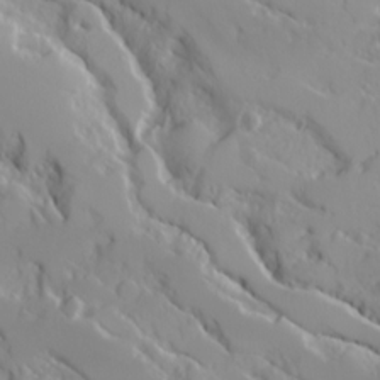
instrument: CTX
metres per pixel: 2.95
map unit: Ave
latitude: 16.6679
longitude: -129.2726
